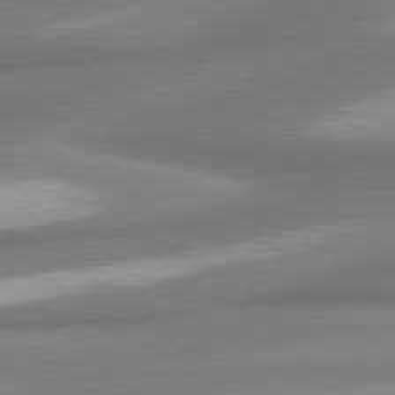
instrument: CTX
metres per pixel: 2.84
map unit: lApd
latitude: 80.1389
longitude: 179.0108
